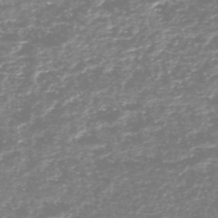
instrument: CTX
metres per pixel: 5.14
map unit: HNhu
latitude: -48.7841
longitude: 29.2754
